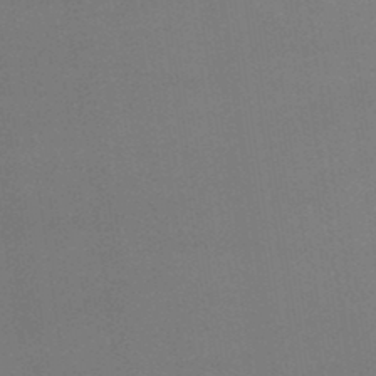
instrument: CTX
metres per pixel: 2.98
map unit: lHb
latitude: -47.8989
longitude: 67.1998
